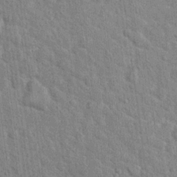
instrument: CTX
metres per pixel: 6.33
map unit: Hto
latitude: 14.2334
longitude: -34.1577
